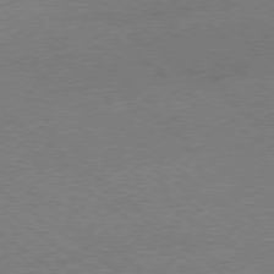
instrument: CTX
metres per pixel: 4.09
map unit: Ap
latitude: -78.6518
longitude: -99.7827
